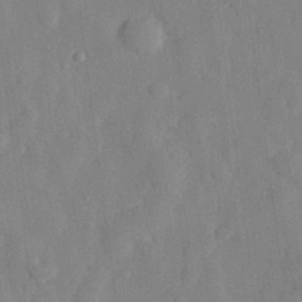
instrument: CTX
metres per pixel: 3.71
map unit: eHh
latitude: 28.4979
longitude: -76.8191
